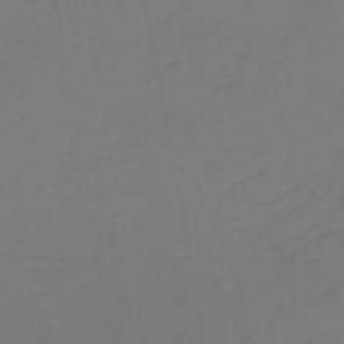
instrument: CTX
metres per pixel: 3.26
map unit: HNb
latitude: -50.3873
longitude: -53.4049
